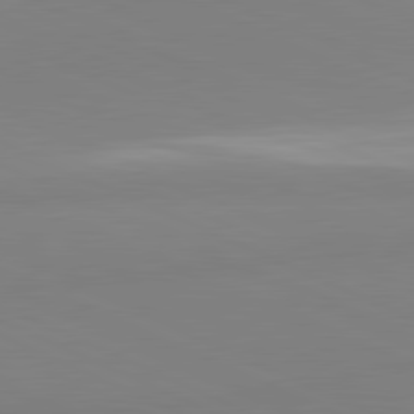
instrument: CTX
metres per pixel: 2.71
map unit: lApd
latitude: 81.7072
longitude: 178.4440
